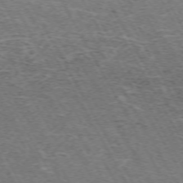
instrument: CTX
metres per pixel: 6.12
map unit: Hpe
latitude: -72.3306
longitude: 12.4440
